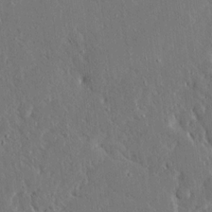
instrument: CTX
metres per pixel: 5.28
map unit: Ave
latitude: 15.5749
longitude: -139.8961
